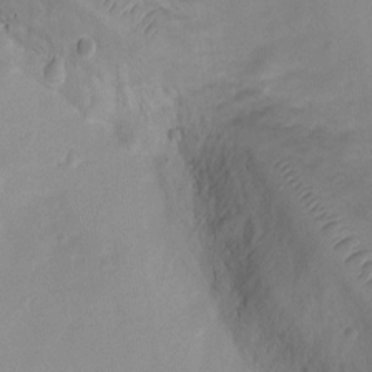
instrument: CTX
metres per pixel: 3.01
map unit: Ht
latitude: -5.7099
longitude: -21.2915
